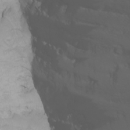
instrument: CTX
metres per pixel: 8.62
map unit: Nhu
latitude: -6.4818
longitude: -84.8569
